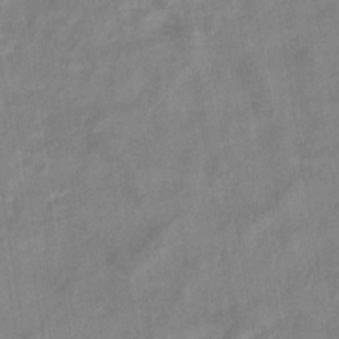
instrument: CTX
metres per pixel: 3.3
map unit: eHb
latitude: -34.9920
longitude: 74.2173
